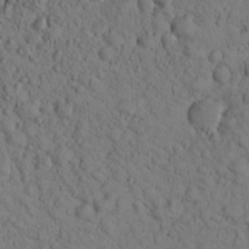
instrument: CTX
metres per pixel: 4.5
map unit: lHvf
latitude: 13.8583
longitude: 177.8611
